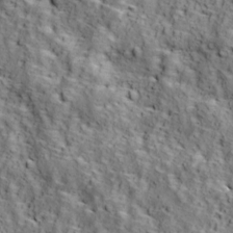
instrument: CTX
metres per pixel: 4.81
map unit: Ave
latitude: 11.8772
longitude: -105.1970
